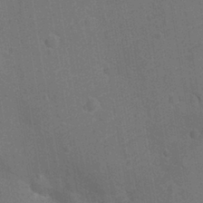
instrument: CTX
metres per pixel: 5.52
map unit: Ht
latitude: -10.8219
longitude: -22.6490
